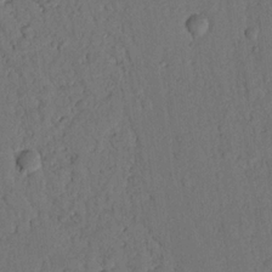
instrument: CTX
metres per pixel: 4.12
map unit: Nhu
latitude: 20.7058
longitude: -75.4804
